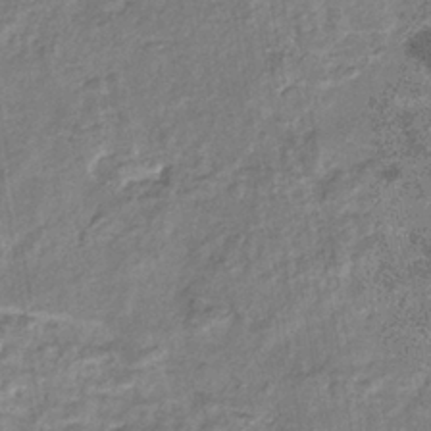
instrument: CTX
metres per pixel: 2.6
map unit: eHb
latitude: -35.6911
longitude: 76.6518
